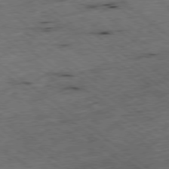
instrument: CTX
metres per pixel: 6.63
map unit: Ap
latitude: -79.1998
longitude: -52.8380
